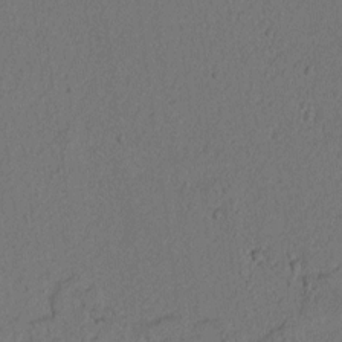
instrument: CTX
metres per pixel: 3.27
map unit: lAvf
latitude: 8.6113
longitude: 165.9745
